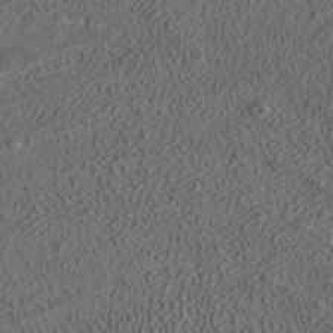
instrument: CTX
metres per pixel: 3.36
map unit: ANa
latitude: 37.6694
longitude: 16.9920
